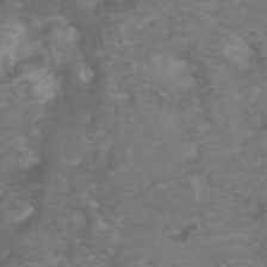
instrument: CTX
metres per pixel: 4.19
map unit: Nhu
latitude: -5.6155
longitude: -79.7072
